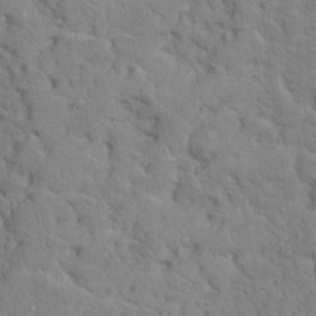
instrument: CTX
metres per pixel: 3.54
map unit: Hto
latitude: 18.3467
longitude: -35.0080
